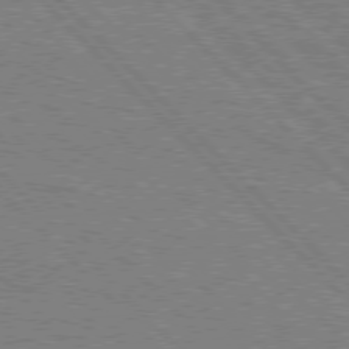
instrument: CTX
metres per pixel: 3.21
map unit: Hpe
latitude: 76.6112
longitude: -161.8205
